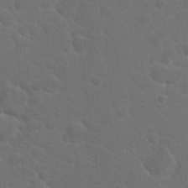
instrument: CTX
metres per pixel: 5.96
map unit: Hto
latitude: 18.9324
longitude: -36.6491
